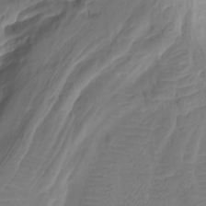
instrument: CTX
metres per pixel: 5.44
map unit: Nhu
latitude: -8.0850
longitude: -67.4804
